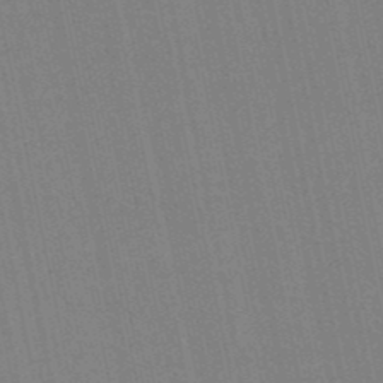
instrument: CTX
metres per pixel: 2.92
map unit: eHb
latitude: -50.1984
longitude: 69.5210
